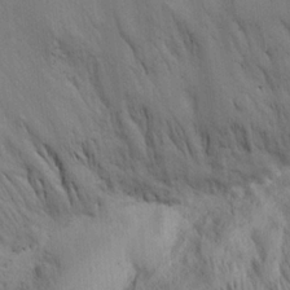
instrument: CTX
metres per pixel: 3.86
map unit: Aa
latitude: 19.5560
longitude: -141.0269
